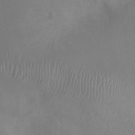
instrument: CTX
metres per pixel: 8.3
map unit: Ht
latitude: -1.7100
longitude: -18.4223
